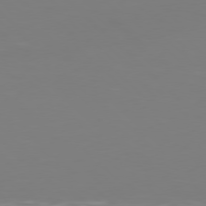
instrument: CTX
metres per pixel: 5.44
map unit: Hpe
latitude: 77.2915
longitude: -171.9339
